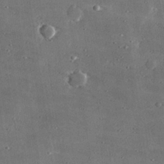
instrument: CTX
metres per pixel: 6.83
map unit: lHvf
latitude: 30.8758
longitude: -89.7450
